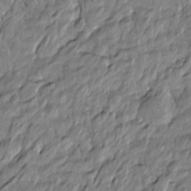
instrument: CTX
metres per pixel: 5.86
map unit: Htu
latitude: -5.5777
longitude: 178.1983
